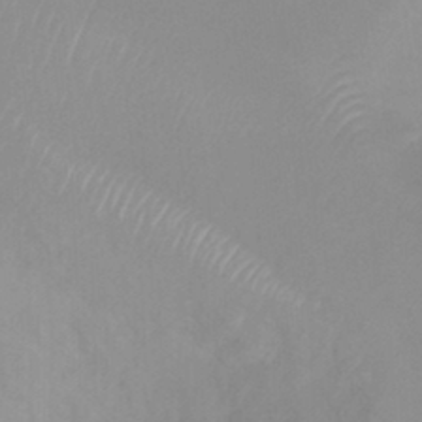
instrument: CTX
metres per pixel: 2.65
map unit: Ht
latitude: 6.2522
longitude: -29.9339
